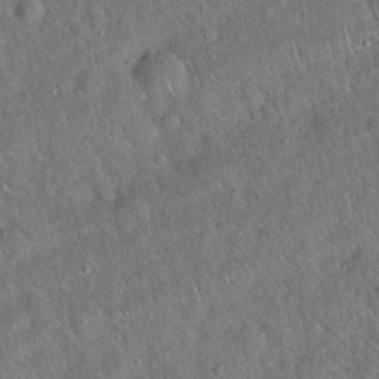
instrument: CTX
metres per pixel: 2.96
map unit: Hto
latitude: 19.4048
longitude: -52.8380
